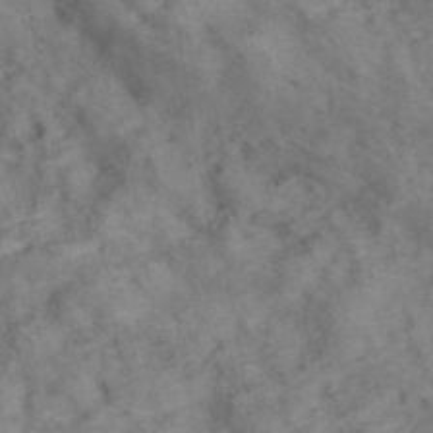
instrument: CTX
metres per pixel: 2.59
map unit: ANa
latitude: 41.4993
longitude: 15.6533
